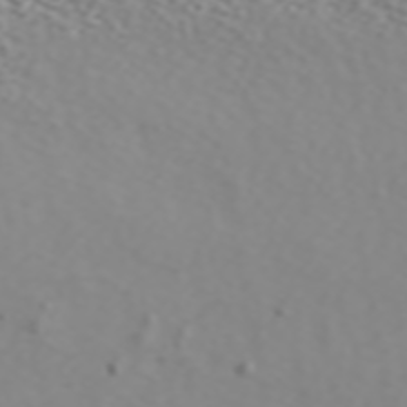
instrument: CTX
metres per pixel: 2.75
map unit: ANa
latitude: 45.6694
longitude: 48.9731
